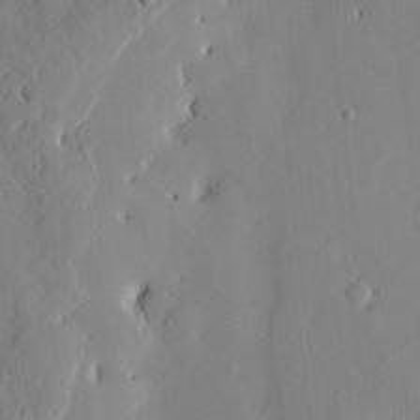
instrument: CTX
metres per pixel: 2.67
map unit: Htu
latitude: -7.8044
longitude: 175.8233
